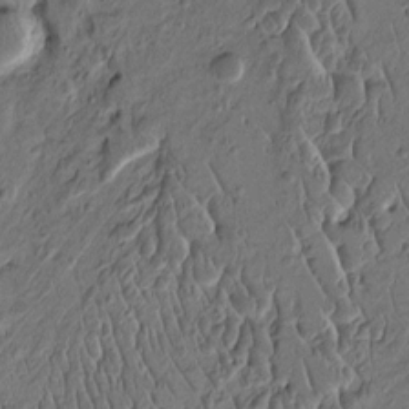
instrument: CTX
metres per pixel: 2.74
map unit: Htu
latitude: -3.9178
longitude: 156.4818
